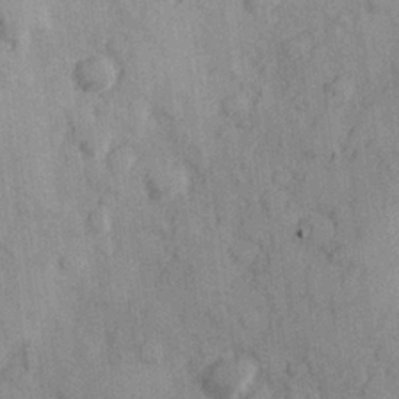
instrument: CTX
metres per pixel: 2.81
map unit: Hve
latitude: 25.7260
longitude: 147.8989
